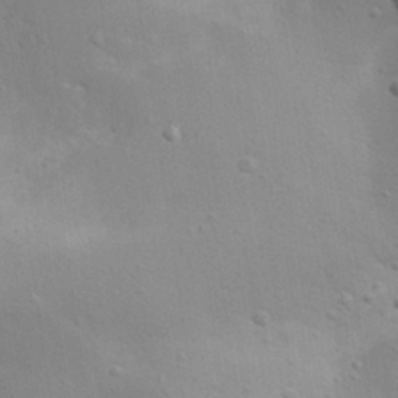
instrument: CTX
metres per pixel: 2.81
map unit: Aa
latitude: 29.4237
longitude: -132.6868
